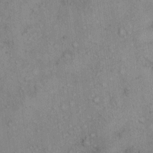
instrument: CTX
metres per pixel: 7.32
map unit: eHh
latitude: 16.6679
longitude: -63.4238
